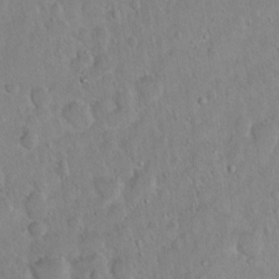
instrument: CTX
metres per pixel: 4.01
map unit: Hto
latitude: 13.0081
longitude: -36.9514
